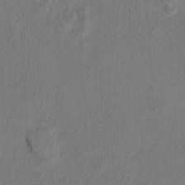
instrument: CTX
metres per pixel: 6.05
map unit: Ht
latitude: 9.2915
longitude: -32.8380
